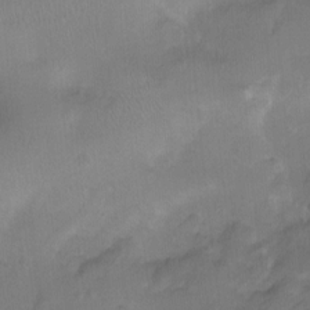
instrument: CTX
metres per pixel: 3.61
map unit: Ht
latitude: -11.7856
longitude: -39.3482
